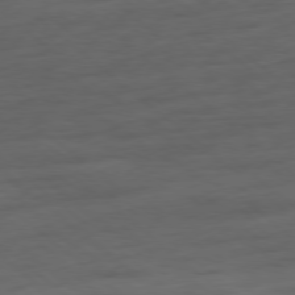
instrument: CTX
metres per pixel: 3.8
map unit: Hpe
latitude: -78.9919
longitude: -18.8947
